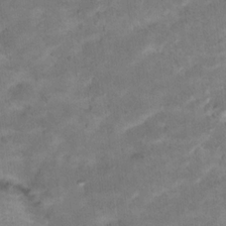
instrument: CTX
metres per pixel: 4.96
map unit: Hto
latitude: 17.0647
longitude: -38.8002
